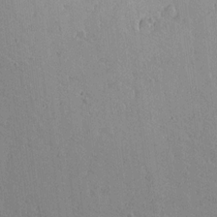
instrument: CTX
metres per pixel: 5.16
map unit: lAvf
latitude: 15.9717
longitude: -126.2523
